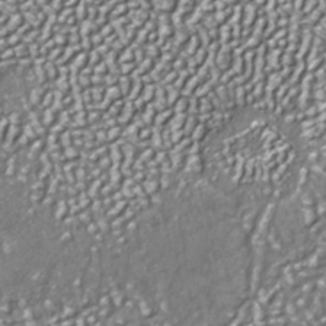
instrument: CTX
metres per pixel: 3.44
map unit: Nhe
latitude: -35.8989
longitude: -91.8583
